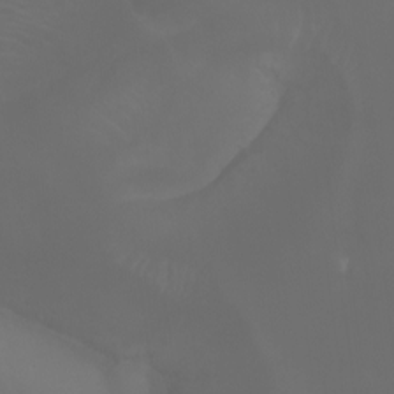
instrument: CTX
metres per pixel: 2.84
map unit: Aa
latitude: -7.1242
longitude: -72.8758
